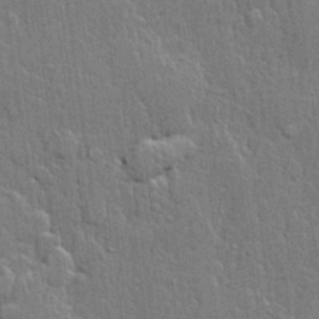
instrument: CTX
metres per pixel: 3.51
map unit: lHvf
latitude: 21.4805
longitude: 142.9919
